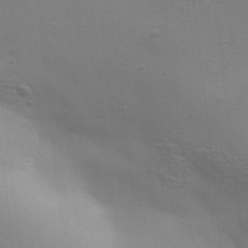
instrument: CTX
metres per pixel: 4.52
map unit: Aa
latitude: 32.4790
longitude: -133.7261
